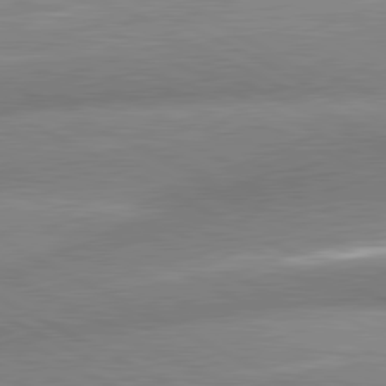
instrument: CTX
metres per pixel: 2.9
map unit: lApd
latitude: 81.0269
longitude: -163.7828
